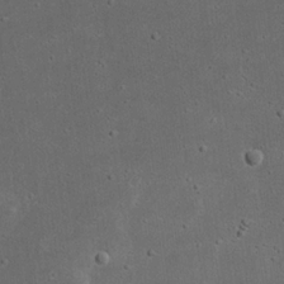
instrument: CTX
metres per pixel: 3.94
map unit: eHh
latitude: 23.3859
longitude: -69.7828
